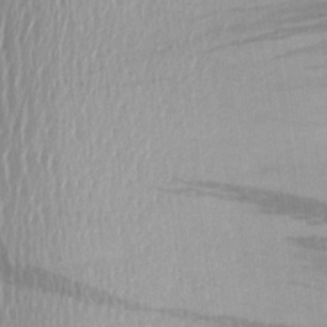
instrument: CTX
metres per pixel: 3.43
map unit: Aa
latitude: 25.0647
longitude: -147.0081
